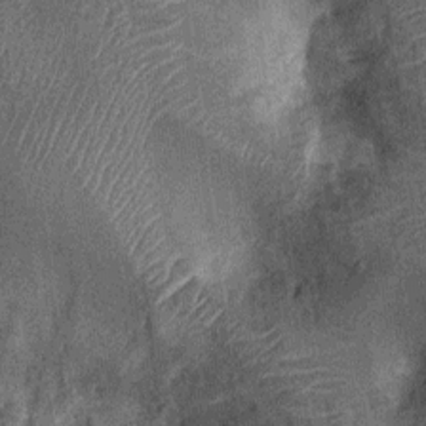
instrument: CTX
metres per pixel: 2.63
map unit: Nhu
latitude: -13.8422
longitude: -23.4237
